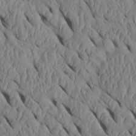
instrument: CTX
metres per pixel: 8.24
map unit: Htu
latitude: 1.2915
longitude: 148.5196
